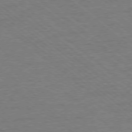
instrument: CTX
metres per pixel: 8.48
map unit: Ap
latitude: -77.9367
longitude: -83.5560
